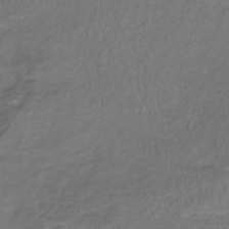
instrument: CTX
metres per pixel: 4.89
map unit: lHb
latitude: -39.2943
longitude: 69.8233
